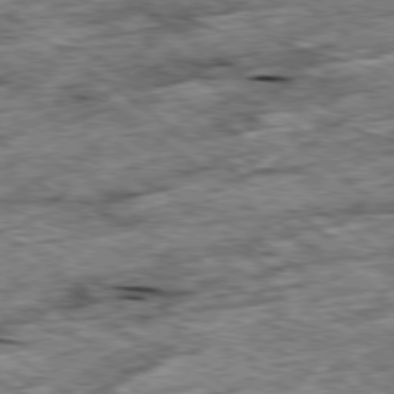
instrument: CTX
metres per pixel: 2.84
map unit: Ap
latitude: -79.5588
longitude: -86.5923
